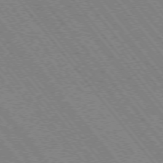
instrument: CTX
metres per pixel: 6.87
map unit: Hpe
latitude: -75.7289
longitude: -13.8395
